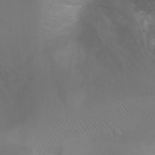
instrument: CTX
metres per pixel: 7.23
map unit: Ht
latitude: -5.0297
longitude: -28.4412
